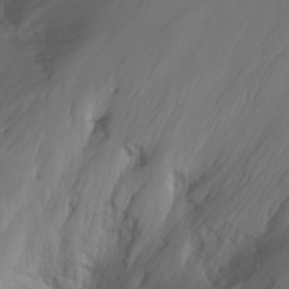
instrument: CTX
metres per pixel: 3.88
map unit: Htu
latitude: -4.8030
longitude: -72.0444
